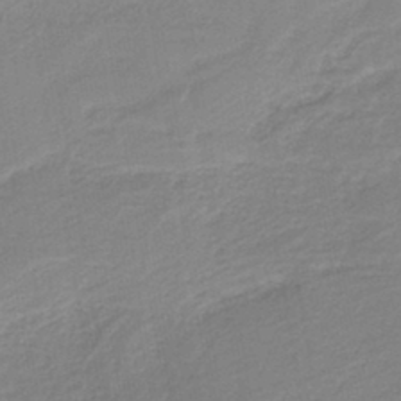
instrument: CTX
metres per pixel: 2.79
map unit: HNb
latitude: -41.4643
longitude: 51.3132
